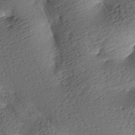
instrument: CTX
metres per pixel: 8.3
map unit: lAa
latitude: -8.7274
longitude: -126.4412
